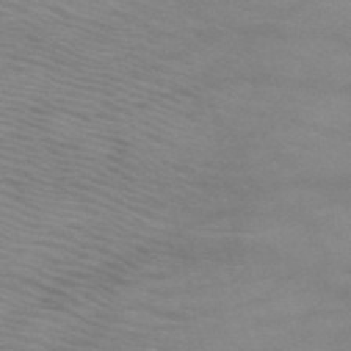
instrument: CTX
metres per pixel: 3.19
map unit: HNb
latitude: -53.0864
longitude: -45.3481
